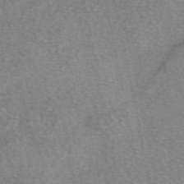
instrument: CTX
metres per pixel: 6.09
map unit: eAb
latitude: 49.2537
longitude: 107.8989
